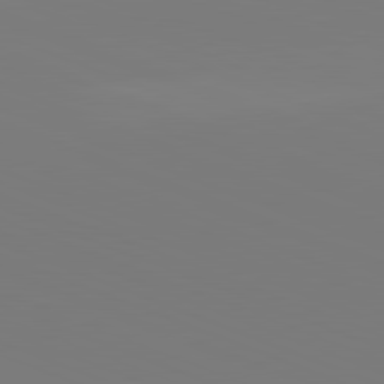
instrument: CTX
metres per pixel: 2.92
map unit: lApd
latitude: 81.8961
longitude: 145.8800
